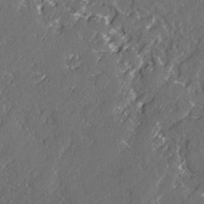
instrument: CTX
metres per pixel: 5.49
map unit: lAvf
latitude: -1.9179
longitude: -107.3293
